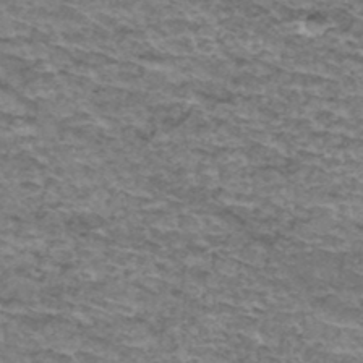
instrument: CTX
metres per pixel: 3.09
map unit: Hto
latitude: 36.8758
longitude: -42.8758
